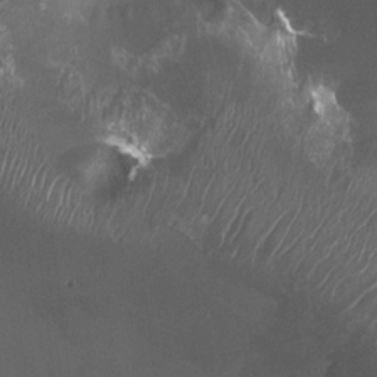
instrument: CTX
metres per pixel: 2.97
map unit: Ht
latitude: 2.2711
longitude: -19.3670
